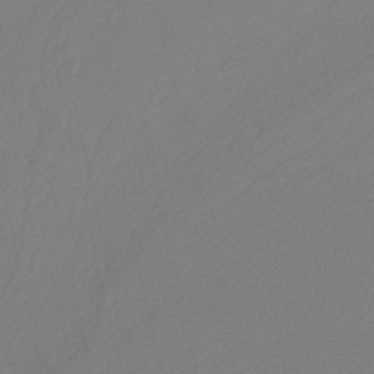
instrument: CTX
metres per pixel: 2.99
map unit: HNb
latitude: -37.3698
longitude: 56.4440
